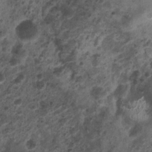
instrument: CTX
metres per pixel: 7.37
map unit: Nhu
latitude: 5.6694
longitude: -18.1011
